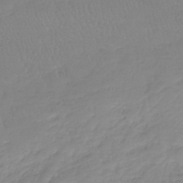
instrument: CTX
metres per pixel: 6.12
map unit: lHb
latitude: -40.9542
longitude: 68.2928
